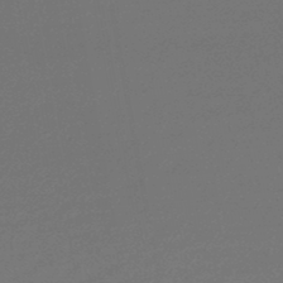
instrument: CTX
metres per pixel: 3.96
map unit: lHb
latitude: -45.2376
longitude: 74.9920
